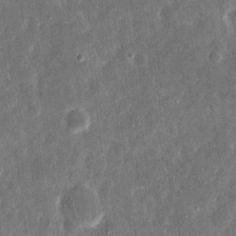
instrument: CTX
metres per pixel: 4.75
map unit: eHh
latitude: 11.7261
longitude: -73.0081
